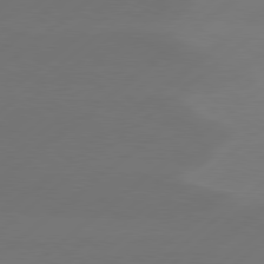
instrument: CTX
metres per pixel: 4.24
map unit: Hpe
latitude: 78.4223
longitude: -130.2145
